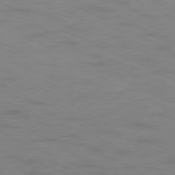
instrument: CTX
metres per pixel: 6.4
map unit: Ap
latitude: -78.2361
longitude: -73.9528
